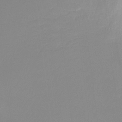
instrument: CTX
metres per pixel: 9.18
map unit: Ht
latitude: -16.0850
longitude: -49.5182
